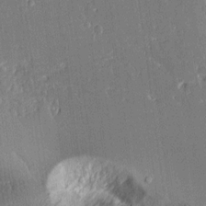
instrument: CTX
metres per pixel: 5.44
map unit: Aa
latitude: 11.8583
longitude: -128.2522
